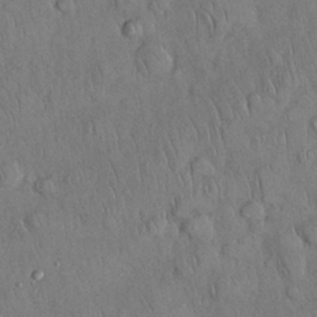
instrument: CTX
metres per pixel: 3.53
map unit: Nhu
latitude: 27.8583
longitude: -69.0648
